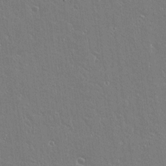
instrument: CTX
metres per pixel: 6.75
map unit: lAvf
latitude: 14.2145
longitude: -127.8583
